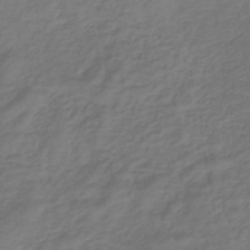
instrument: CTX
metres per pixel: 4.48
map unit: lHb
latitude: -39.8045
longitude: 72.2928
